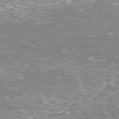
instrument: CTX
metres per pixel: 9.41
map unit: Hpe
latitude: -77.8422
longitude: 15.7667
